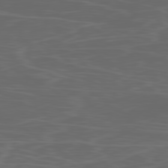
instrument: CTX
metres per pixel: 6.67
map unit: Ap
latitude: -80.1417
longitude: -71.3293
